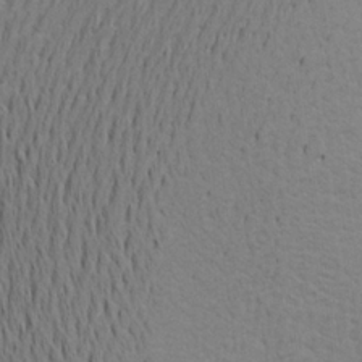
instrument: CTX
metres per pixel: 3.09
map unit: Aa
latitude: 20.6113
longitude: -148.2145
